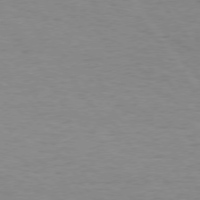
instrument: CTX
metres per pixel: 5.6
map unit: Hpe
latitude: 74.2900
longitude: -132.9136
